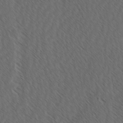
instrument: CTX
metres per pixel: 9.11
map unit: lAvf
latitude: -3.1620
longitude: -114.1010
